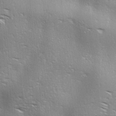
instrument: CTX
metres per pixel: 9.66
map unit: lAa
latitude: 17.8205
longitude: -138.1578
